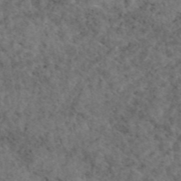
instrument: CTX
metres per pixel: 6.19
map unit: eAb
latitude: 45.1403
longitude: 114.5951
